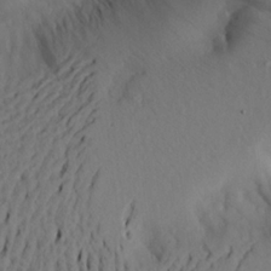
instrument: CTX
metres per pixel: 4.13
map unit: Aa
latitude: 20.4979
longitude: -145.5371
